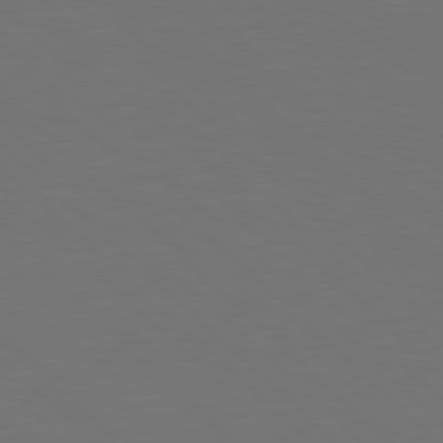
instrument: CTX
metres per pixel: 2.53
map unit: Hpe
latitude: 78.1767
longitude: -175.3671
